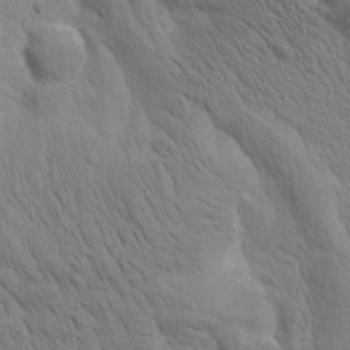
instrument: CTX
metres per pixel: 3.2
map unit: Htu
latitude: 0.5734
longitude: 174.1227
